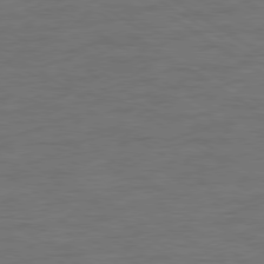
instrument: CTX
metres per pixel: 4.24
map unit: Ap
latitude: -79.5966
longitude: -52.7624
